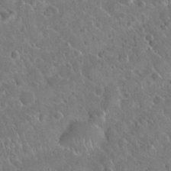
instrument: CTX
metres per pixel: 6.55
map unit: Hto
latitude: 19.3103
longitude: -49.8772
